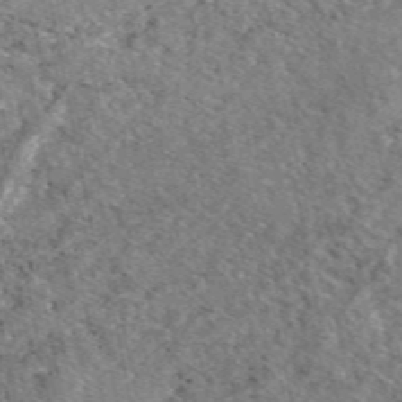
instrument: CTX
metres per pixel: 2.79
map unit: eAb
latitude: 49.6505
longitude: 112.7841
